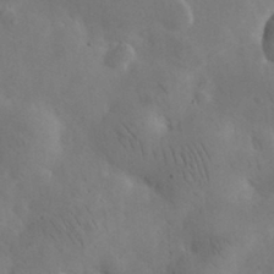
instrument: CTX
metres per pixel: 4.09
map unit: eHh
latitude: 25.8961
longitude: -67.4615
